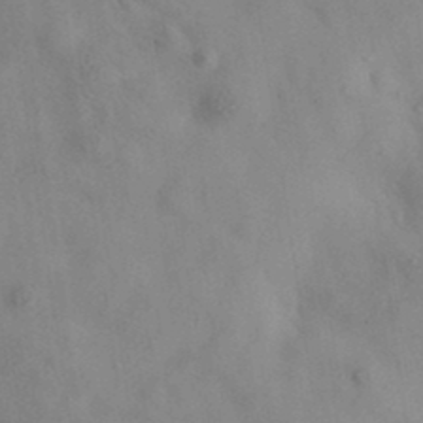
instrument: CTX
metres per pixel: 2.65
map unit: eAb
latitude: 34.9702
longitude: 108.0094
